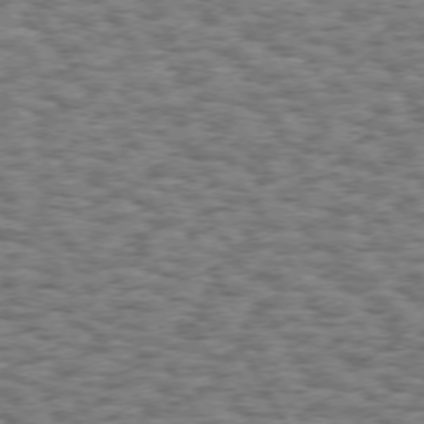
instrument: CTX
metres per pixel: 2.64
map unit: Hpe
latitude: 73.1970
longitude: -129.6505
